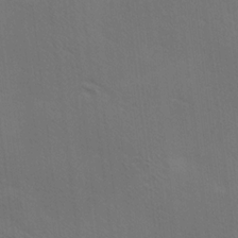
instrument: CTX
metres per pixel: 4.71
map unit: Ave
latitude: -0.1795
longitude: -112.4223
